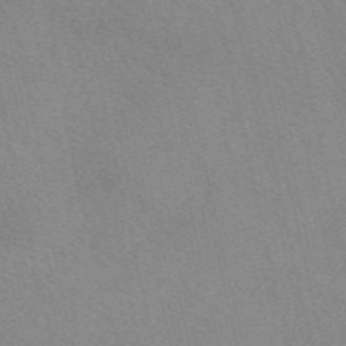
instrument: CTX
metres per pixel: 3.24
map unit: eAb
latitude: 49.7072
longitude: 112.0094
